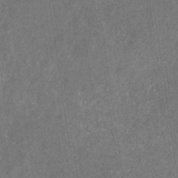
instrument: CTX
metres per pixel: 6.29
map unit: eHb
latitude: -30.0661
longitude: 69.2942
